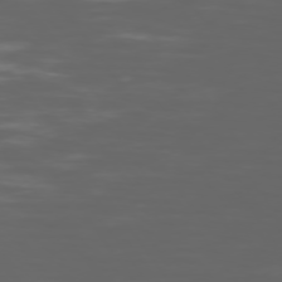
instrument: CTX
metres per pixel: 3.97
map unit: Ap
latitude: -76.5385
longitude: -69.8395
